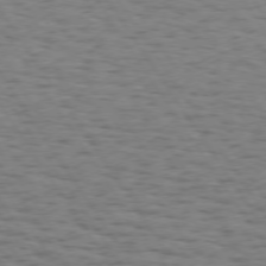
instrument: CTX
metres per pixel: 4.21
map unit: Hpe
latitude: 74.0633
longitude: -132.1767
